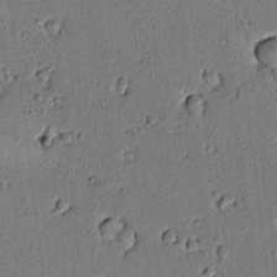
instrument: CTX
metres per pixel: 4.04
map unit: lAvf
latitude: 5.6505
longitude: 168.5951
